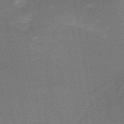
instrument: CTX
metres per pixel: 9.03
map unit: HNb
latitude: -46.7652
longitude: -40.0444
